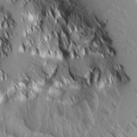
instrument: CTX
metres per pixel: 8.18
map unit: Aa
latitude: 7.6505
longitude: -129.1592
